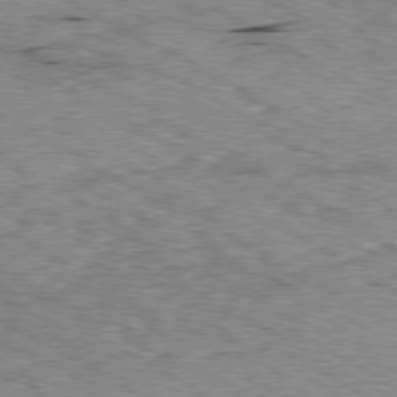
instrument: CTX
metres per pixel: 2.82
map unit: Ap
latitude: -80.5196
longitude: -50.6112
